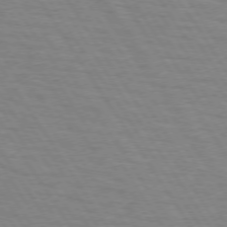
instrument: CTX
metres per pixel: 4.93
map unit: lApd
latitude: 73.5749
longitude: -72.7436
